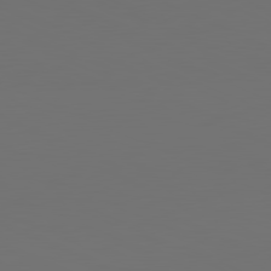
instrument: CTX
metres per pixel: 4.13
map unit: lApd
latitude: 81.6694
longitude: 147.5777
